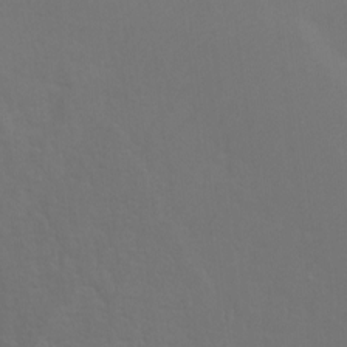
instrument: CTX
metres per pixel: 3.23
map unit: Ht
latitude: -6.3306
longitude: -34.8191
